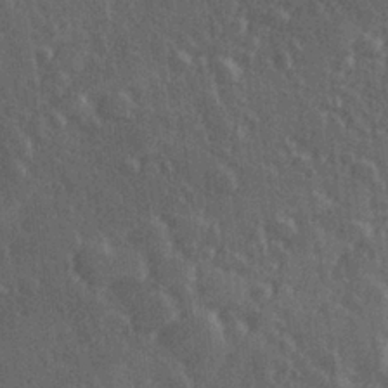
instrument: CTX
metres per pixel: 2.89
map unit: Hve
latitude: 27.0270
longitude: 147.0108
